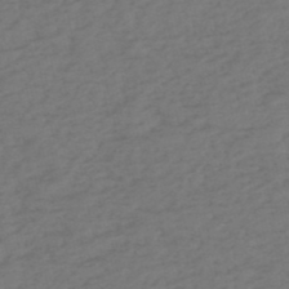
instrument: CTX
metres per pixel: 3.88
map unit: eHh
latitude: -51.8800
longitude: -24.8191
